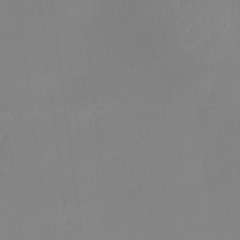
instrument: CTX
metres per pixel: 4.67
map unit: Ht
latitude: -14.5952
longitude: -51.9906
